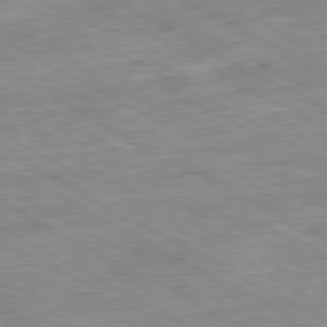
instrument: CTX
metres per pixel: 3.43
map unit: Ap
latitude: -80.4818
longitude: -80.9136
